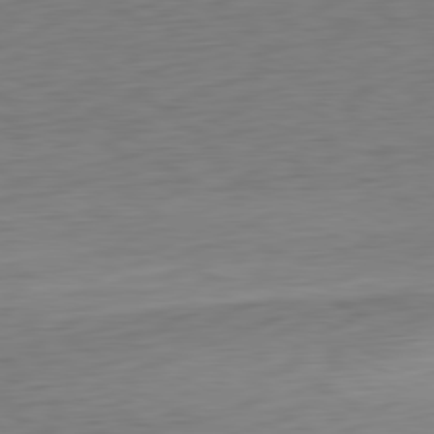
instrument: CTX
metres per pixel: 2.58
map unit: Ap
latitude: -81.4644
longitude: -59.8394
